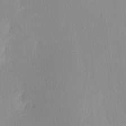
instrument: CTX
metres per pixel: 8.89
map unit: Ave
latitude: 3.5749
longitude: -113.1970
